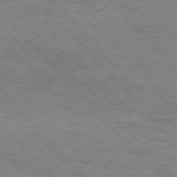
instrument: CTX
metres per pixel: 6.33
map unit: Hpe
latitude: 76.3845
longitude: -150.9135
